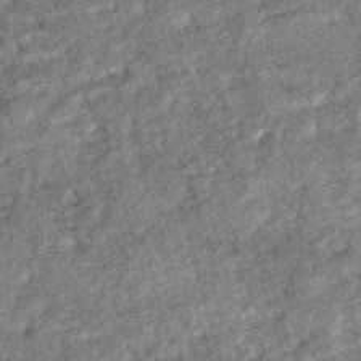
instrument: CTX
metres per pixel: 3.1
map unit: HNhu
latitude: -46.7274
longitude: 99.1620
